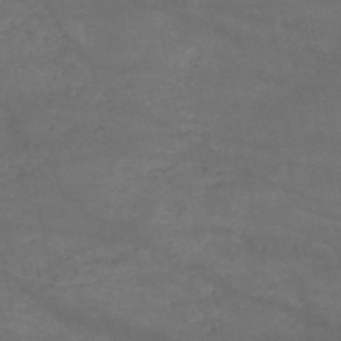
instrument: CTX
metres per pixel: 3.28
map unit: HNb
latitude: -51.8989
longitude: -39.3671
